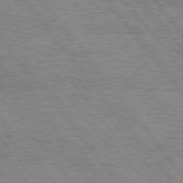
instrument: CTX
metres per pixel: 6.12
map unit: Hpe
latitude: 75.2348
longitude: -138.9514
